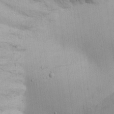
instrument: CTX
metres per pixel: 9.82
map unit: Aa
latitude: 25.6882
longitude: -137.1592
